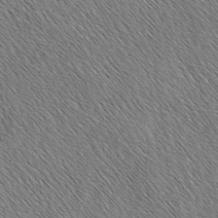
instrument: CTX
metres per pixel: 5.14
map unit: lAa
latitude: -3.4832
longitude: -122.3656
